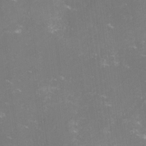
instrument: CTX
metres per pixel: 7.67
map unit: lHvf
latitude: -14.1039
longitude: -100.4412
